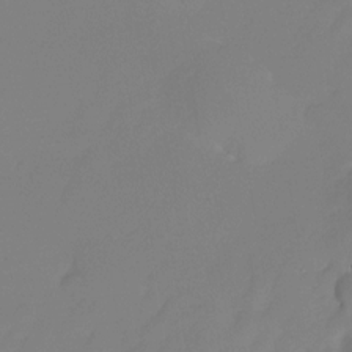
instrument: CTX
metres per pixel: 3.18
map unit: HNhu
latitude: -23.5210
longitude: 50.3117
